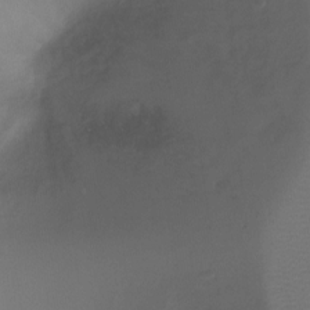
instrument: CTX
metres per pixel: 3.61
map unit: Ht
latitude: -8.5574
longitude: -28.8380
